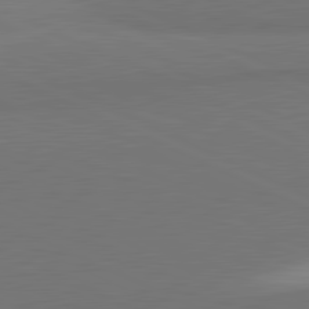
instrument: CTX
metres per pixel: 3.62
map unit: lApd
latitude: 81.7072
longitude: 156.8219
